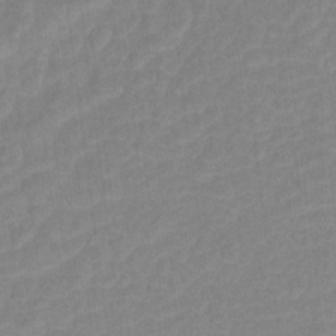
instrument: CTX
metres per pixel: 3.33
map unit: Hto
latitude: 5.5560
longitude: -32.4412
